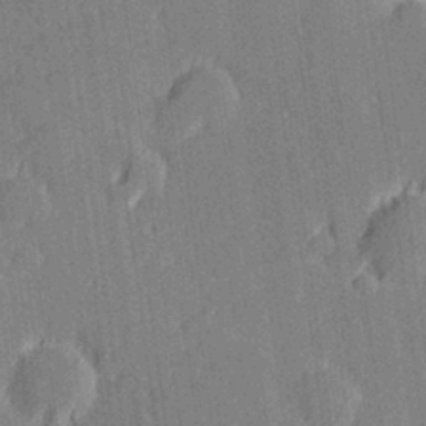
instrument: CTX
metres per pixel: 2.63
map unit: Hve
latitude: 27.4238
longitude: 144.4251
